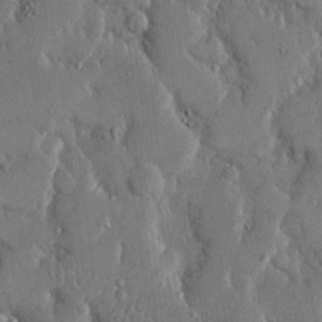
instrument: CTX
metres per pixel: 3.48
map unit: eHh
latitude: 14.3657
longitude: -68.4979
